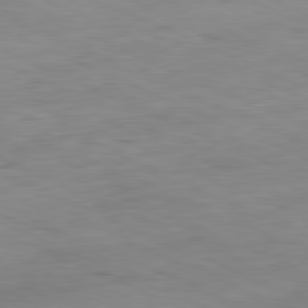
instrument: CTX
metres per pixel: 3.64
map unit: Ap
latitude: -81.8045
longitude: -69.2726
